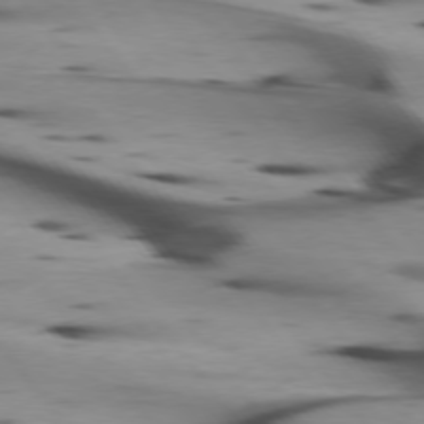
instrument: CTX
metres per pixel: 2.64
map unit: lApd
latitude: 75.2915
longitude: -65.4804
